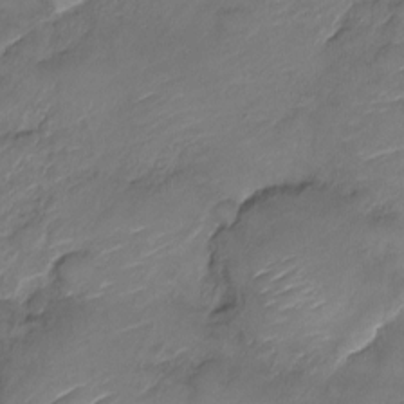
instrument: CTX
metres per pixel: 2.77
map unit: Nve
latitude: -17.6722
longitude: 107.3888
